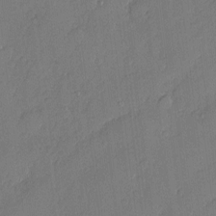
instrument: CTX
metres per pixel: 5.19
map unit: eHh
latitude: 4.8758
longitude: -75.6316
